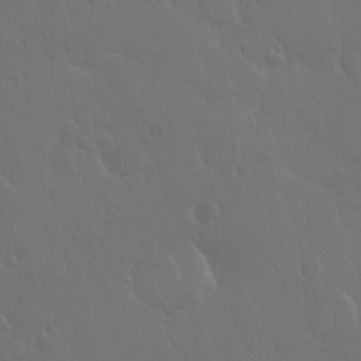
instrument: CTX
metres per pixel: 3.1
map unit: Hto
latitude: 19.5938
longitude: -56.6490
